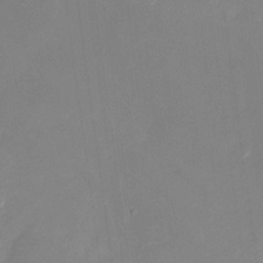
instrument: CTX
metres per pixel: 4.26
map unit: Nhu
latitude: -28.3684
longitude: -67.2348
